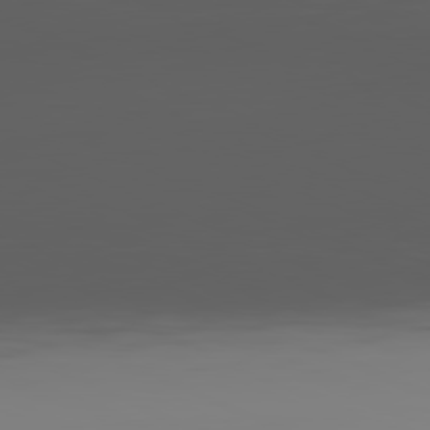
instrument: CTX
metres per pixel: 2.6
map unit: Hpe
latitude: -82.0283
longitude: 15.8990
